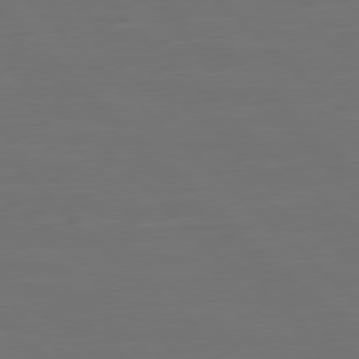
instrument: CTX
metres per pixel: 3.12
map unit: Ap
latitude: -79.7666
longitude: -55.2348
